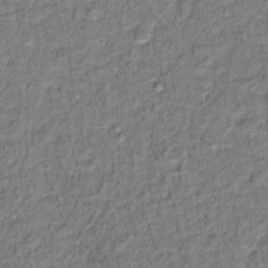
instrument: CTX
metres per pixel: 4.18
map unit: Hto
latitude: 12.3656
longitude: -37.9339
